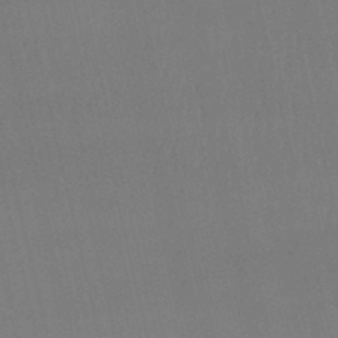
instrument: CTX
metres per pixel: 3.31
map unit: lHb
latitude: -48.2929
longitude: 63.5399
